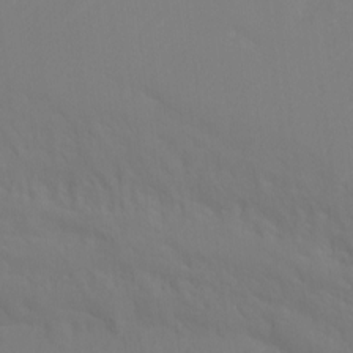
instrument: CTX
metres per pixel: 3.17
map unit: Ht
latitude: -10.5196
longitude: -34.7435
